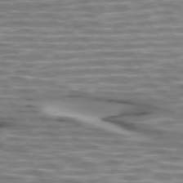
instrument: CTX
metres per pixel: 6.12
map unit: lApd
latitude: 74.0444
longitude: -57.1592
